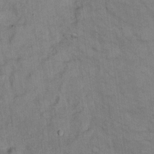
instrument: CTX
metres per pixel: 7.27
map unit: eHh
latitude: 19.3103
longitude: -62.1389
